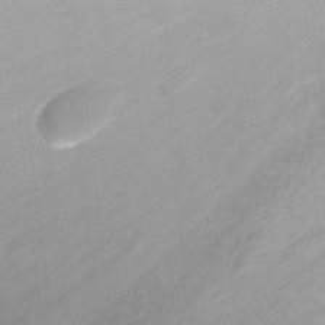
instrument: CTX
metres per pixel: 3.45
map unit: Ht
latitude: -2.1416
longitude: -26.7624
